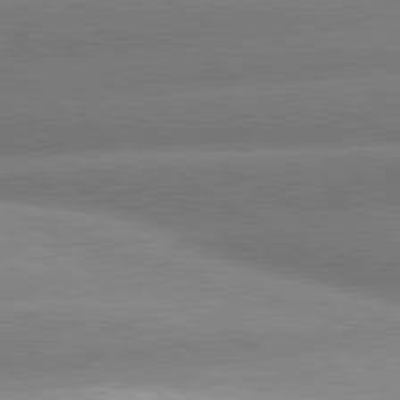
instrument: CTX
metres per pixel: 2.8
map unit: lApd
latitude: 80.1767
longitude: -154.4034
